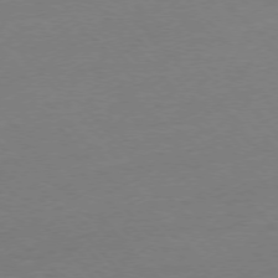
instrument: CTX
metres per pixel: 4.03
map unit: Ap
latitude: -76.6330
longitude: -93.3670
